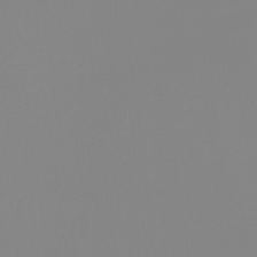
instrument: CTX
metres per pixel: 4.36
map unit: eHh
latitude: -5.5210
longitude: -85.9150
